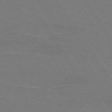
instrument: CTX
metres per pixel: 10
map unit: lApd
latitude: 74.1200
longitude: -56.2711
